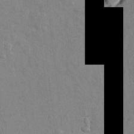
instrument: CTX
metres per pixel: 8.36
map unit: lAvf
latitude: 7.9906
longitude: 166.7463
